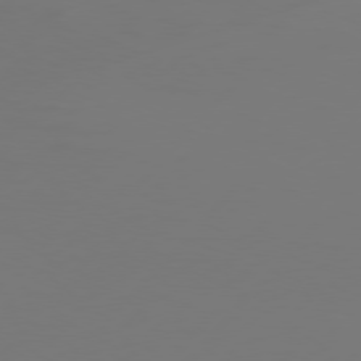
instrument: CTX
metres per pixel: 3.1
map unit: Hpe
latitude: 76.4223
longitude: -137.8584
